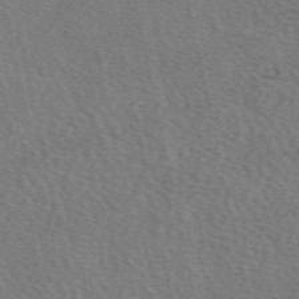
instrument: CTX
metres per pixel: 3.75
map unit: eAb
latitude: 50.8380
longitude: 113.8989
